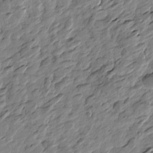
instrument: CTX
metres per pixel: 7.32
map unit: Htu
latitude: -2.9352
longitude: -178.7624
